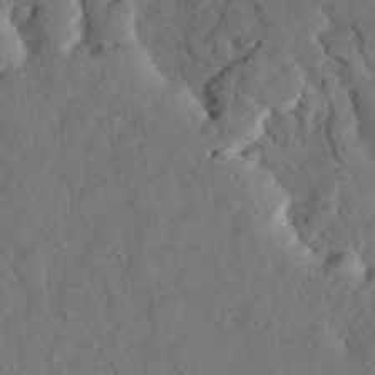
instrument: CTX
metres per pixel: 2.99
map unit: eHh
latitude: 29.0458
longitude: -76.0633
